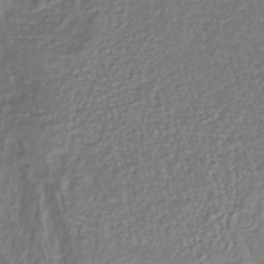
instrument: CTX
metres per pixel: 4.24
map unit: lHb
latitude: -38.6330
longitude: 58.8785
